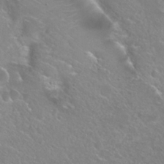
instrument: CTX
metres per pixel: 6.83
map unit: Hto
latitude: 25.4426
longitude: -38.1578
